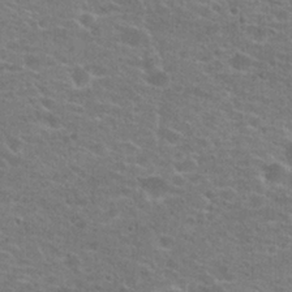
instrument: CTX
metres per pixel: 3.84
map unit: Hto
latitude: 22.6868
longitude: -43.8583
